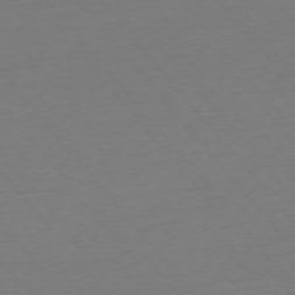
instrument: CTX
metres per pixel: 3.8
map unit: Ap
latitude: -75.6155
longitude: -93.7071
